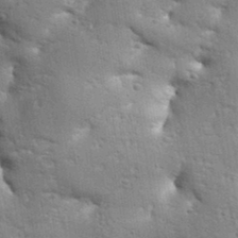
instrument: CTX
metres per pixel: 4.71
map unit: Aa
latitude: 33.3104
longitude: -144.4034
